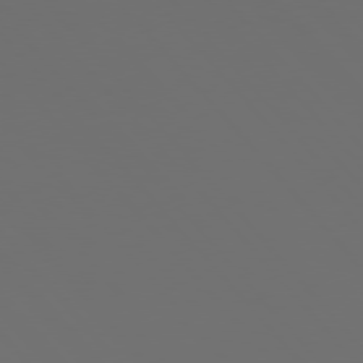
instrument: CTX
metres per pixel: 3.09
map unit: Hpe
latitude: 76.8380
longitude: -166.1766
